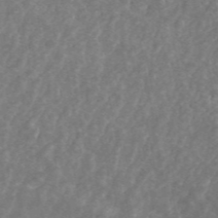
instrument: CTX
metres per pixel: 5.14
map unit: ANa
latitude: 45.2915
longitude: 30.0472
